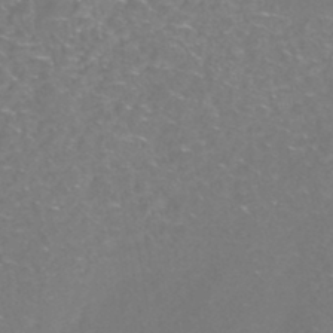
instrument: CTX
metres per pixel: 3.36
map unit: Nhe
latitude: -45.7478
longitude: 152.7841
